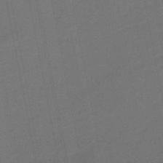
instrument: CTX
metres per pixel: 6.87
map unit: eHb
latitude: -47.8800
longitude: 87.4643
